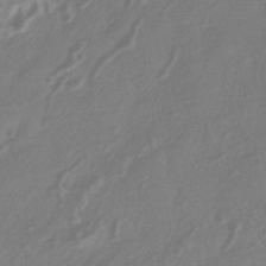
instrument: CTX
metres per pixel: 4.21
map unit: HNhu
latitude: -43.3320
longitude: 91.0865
